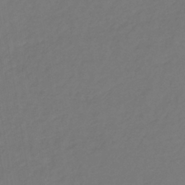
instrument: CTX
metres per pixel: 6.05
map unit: lHb
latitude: -39.2943
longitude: 72.3873
